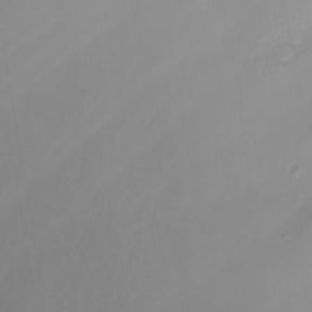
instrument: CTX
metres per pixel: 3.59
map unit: Nhu
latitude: -8.6896
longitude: -84.3089
